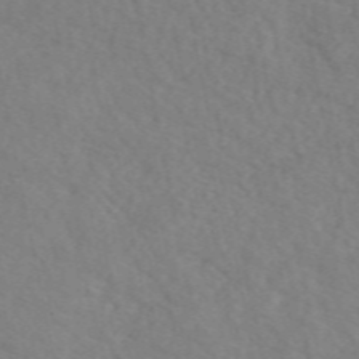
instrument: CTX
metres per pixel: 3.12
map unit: eAb
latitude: 50.1200
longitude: 117.5021
